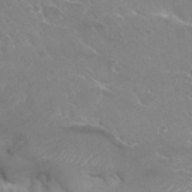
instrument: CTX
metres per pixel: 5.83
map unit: Hto
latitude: 27.8772
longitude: -39.8583
